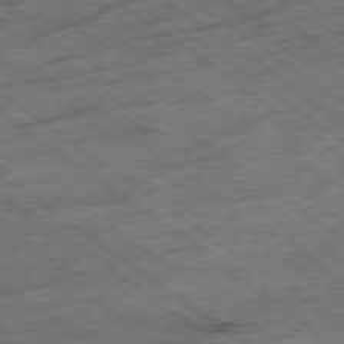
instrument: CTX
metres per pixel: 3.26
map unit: Ap
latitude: -78.9919
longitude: -52.2145
